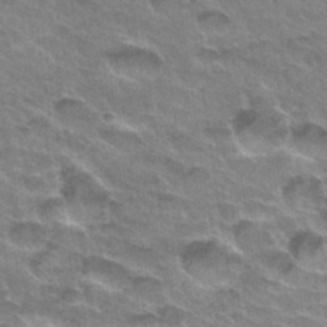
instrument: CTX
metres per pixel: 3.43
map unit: Hto
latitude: 33.8205
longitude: -47.0837
